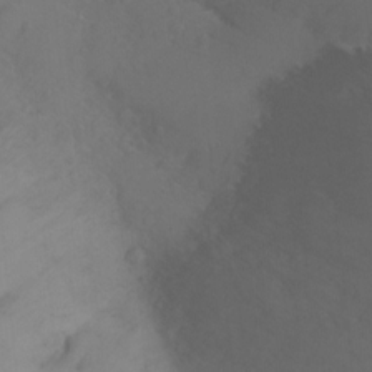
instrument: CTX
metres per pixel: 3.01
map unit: Ht
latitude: -9.5399
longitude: -36.9703
